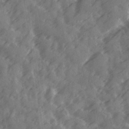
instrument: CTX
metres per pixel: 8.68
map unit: Ave
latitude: 19.4048
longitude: -131.3671
